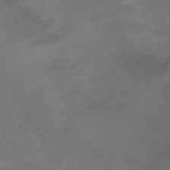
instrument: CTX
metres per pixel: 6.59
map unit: Ht
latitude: 1.5938
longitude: -33.8772
